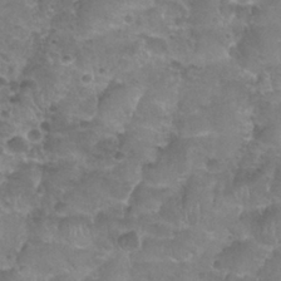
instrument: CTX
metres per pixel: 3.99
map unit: Nhu
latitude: 27.7828
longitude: -54.0444
